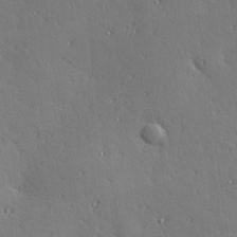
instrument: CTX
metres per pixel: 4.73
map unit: Hve
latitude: 18.7624
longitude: 150.1606
